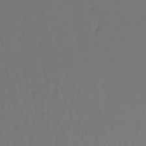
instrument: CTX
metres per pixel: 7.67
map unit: lHb
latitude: -45.6155
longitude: 77.6722
